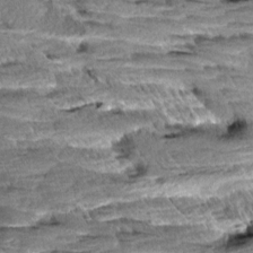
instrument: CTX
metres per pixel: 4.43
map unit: Aa
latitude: 8.3656
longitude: -133.0270
